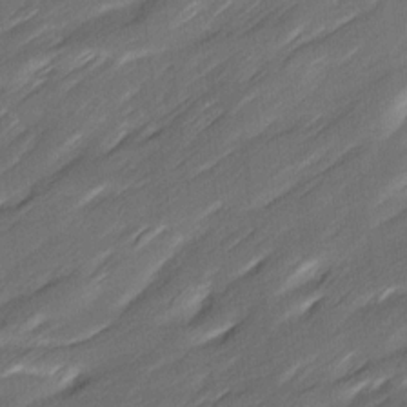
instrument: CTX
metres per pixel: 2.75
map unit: Ave
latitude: 16.0822
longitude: -136.0633
